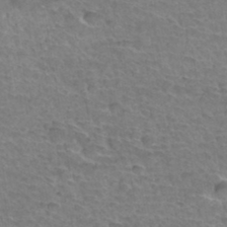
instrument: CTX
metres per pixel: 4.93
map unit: Hto
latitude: 35.5749
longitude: -43.6127
